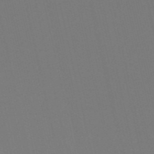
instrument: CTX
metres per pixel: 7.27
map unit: HNb
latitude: -55.0298
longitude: -39.1592
